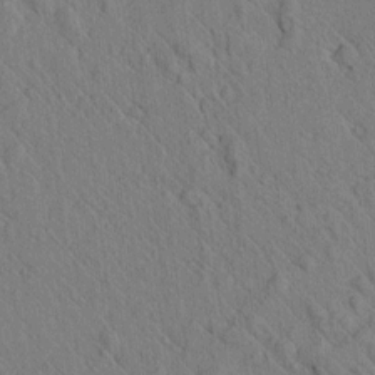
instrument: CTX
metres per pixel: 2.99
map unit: lAvf
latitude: 7.4615
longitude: 160.4818
